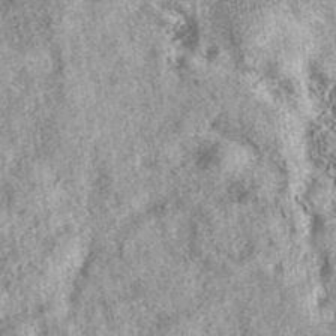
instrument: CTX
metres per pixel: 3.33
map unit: eAb
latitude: 39.2348
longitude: 111.5021
